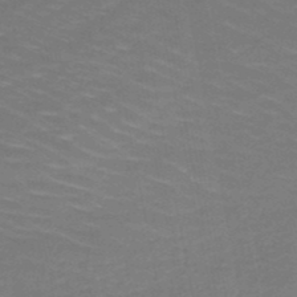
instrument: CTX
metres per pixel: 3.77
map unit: HNb
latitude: -49.6533
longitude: -48.3467
